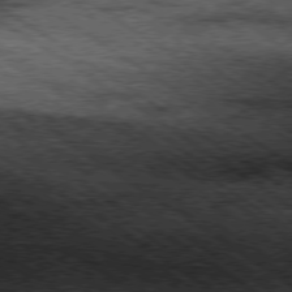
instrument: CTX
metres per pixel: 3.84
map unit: Hpe
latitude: -79.4454
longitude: 7.9178
